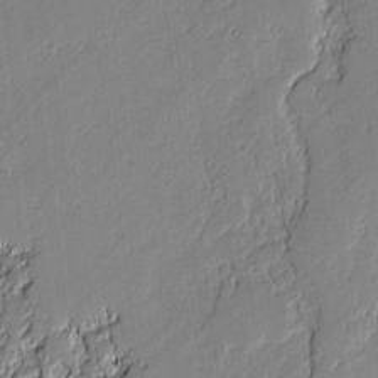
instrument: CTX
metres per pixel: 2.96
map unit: lAvf
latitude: -1.0109
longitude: -108.5167
